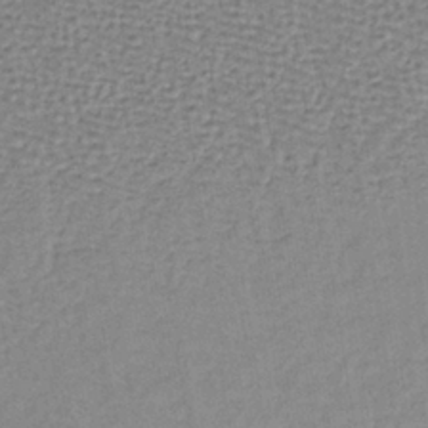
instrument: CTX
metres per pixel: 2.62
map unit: lHb
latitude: -36.7652
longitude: 59.6721
